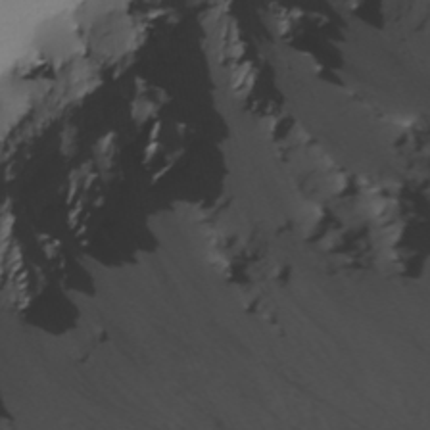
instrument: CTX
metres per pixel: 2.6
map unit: Nhu
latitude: -5.1053
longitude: -84.6869
